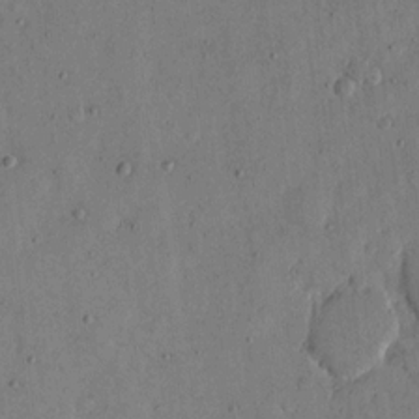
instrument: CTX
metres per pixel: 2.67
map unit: eHh
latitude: 13.5182
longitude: -68.1956
